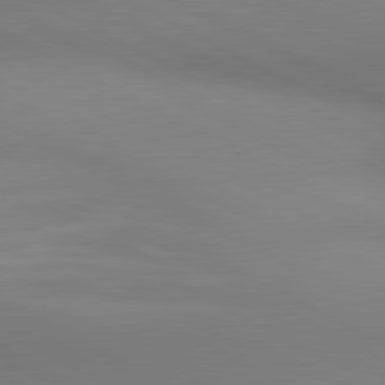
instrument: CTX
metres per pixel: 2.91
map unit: lApd
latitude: 81.0647
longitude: 146.0472
